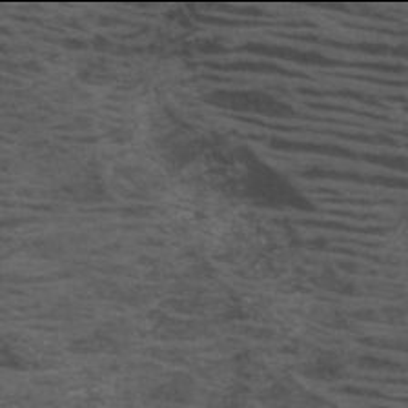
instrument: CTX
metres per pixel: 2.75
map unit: HNb
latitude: -46.0094
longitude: -45.5371
